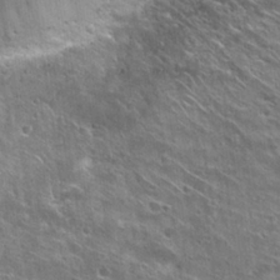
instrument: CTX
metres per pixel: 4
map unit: Hto
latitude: 26.7057
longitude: -44.4979
